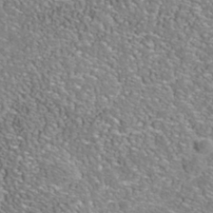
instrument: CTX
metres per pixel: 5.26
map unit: Nhe
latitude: -41.2187
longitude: -99.7638
